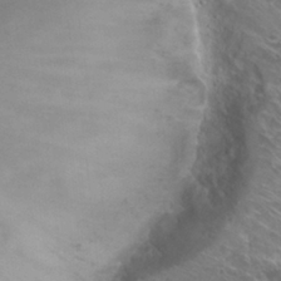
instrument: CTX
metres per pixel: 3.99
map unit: Hto
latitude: 26.3089
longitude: -40.2711
